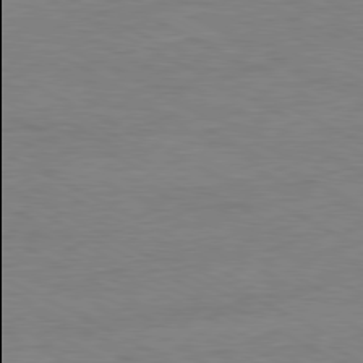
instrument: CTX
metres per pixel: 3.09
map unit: Ap
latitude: -80.8030
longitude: -85.9906
